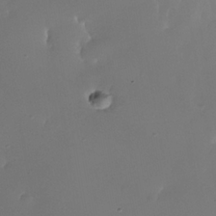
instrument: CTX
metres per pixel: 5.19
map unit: Nhe
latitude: -35.4832
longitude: -131.0081
